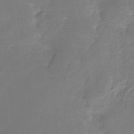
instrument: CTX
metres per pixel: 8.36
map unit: Nhe
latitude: -27.1053
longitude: -109.7071
